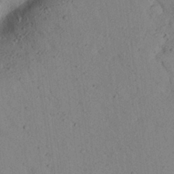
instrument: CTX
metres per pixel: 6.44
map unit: Aa
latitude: 23.4426
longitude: -148.1389
